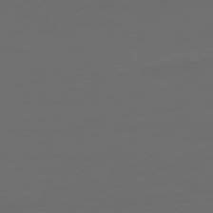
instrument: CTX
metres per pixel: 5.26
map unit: Ap
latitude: -79.5777
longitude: -64.8380
